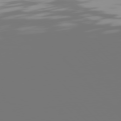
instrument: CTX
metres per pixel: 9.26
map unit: Hpe
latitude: 77.0458
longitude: -140.3089
